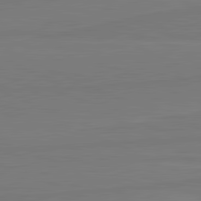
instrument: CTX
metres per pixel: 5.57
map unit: lApd
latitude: 81.8394
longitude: -179.2915
